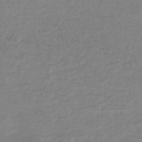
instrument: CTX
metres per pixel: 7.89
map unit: lHb
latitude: -43.0486
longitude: 71.7289
